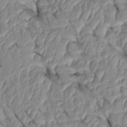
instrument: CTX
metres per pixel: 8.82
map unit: Htu
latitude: 1.9528
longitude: 147.8422
